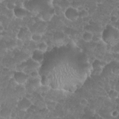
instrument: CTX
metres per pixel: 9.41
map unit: Nhu
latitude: 27.0081
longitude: -52.4601
